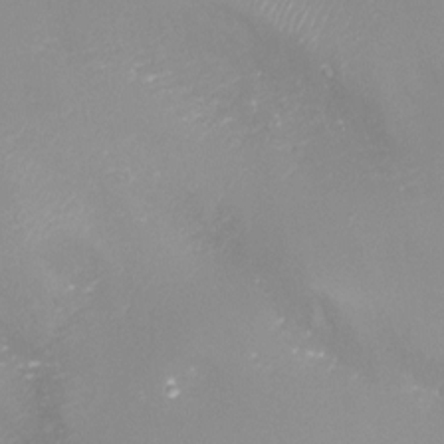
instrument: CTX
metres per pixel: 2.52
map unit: Aa
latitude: -8.0472
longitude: -71.8961
